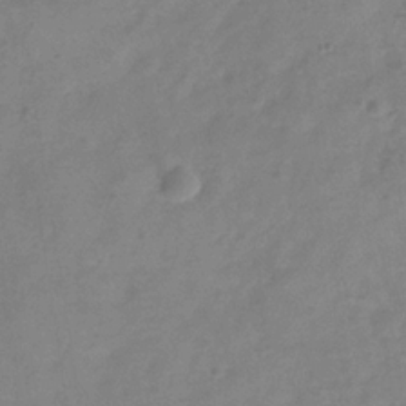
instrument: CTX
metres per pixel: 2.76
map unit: Hve
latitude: -32.8975
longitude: 92.4440
